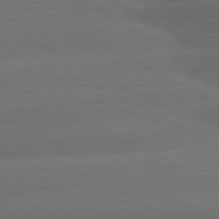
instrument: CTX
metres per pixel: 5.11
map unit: lApd
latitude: 81.1781
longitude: -147.0648
